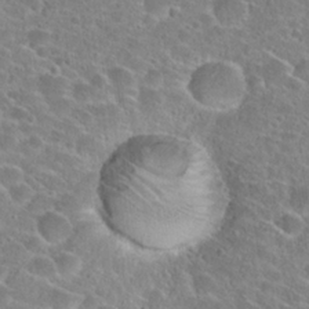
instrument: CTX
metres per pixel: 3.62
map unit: Hto
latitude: 24.3845
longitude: -45.8205
